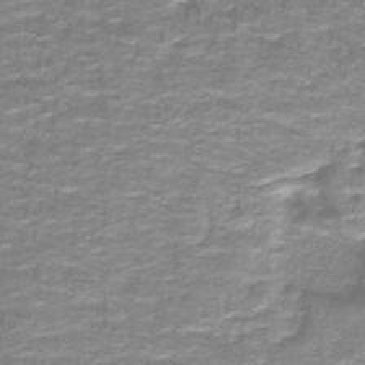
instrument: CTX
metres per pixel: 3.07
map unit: lHb
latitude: -40.0283
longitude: 58.1416
